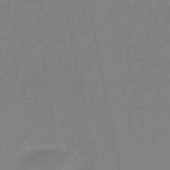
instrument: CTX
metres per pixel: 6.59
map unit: HNb
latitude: -46.8597
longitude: -39.7450
